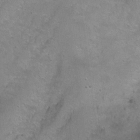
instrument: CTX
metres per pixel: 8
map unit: Ht
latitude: 0.4790
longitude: -45.6316
